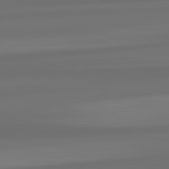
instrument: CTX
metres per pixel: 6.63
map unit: lApd
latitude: 82.3089
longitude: -173.4615
